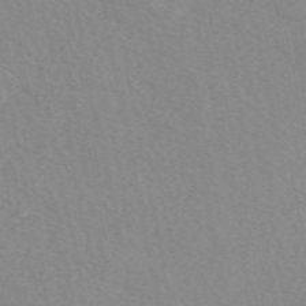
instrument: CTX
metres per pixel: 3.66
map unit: eAb
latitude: 50.1388
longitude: 118.3684
